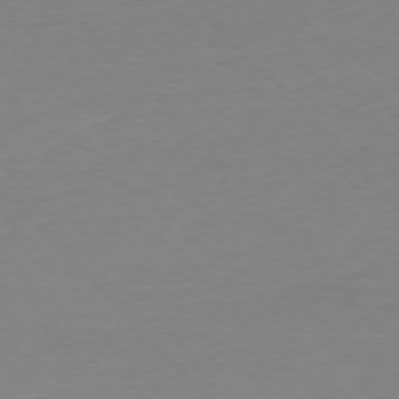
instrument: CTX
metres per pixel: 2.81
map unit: Ap
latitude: -76.6707
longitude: -92.8758
